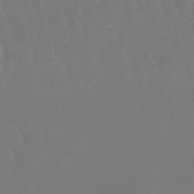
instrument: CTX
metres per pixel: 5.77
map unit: eHb
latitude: -46.6896
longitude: 79.6721
